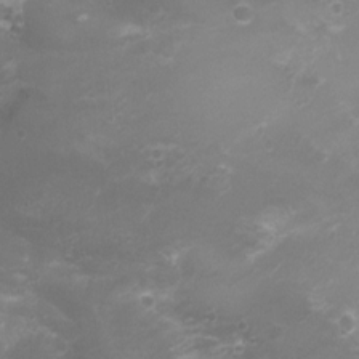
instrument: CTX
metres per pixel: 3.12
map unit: Nhu
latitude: 4.4223
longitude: -17.6505
